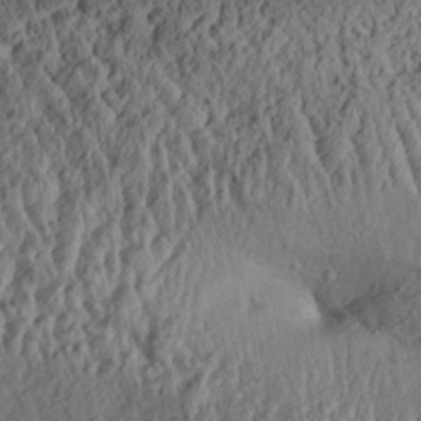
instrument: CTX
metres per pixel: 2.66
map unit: Aa
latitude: 31.7072
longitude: -134.1577
